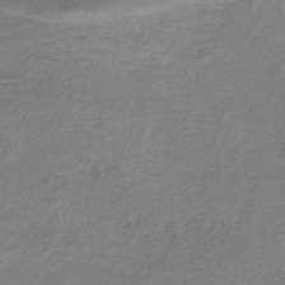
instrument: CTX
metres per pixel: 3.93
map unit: HNb
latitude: -32.1606
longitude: 60.5574
